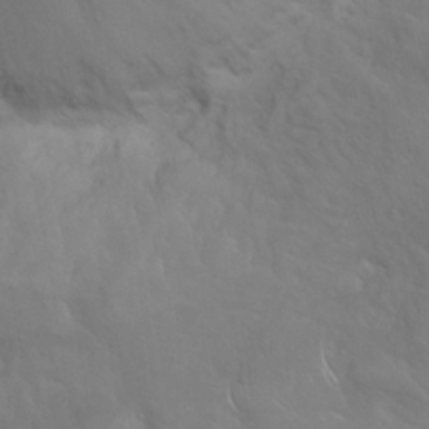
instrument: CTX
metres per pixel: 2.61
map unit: Nhu
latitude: 23.8961
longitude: -61.4804
